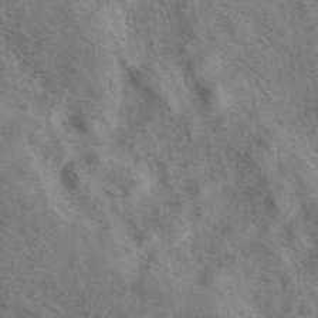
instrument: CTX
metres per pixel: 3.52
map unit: eAb
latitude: 40.8757
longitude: 107.3888
